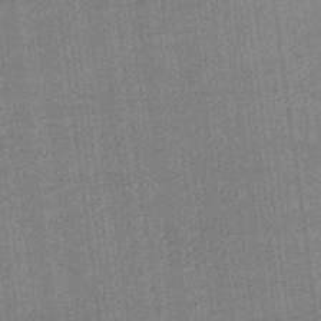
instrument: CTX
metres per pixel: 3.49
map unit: lHb
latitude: -40.2550
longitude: 69.6910
